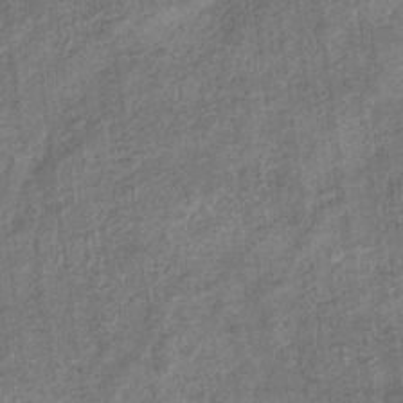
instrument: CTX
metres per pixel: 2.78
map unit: eHb
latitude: -36.1794
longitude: 80.1606
